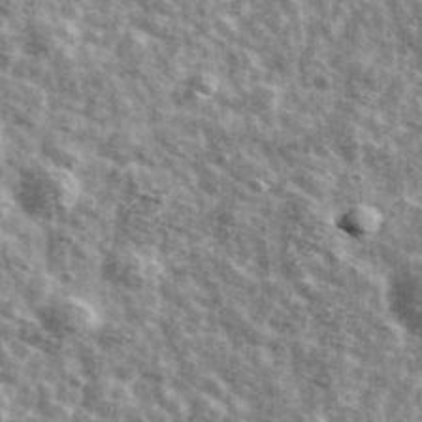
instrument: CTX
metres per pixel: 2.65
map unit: Ave
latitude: 41.7450
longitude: -106.6113
